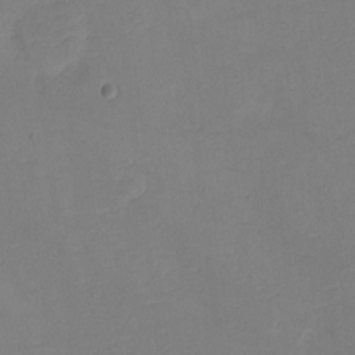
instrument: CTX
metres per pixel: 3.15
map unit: eHh
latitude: -2.3684
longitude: -74.7057
